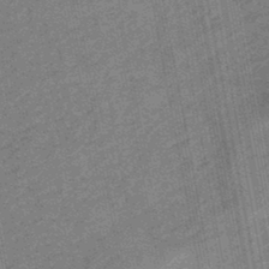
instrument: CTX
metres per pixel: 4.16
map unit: eHb
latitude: -44.5385
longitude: 88.9730
